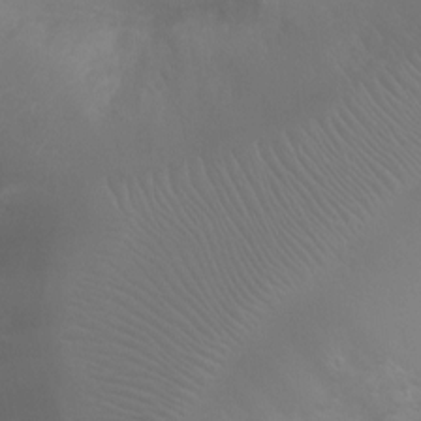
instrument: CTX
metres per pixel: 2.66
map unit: Ht
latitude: -7.8800
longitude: -20.9514
